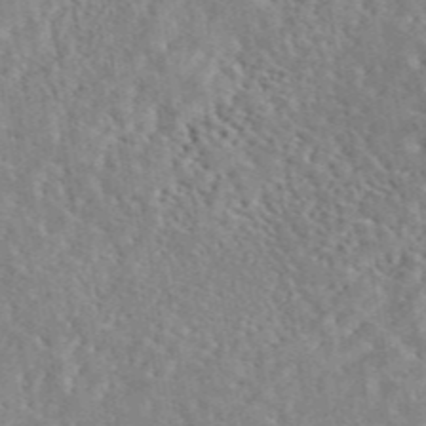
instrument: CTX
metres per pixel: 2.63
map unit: eAb
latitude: 44.9891
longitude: 116.9352
